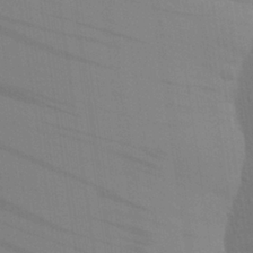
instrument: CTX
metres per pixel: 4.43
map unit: Aa
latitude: 25.8772
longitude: -145.8016
